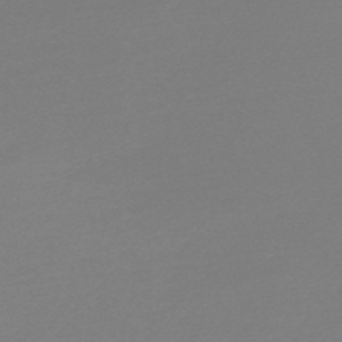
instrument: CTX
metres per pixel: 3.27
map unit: HNb
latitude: -44.6519
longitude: -45.1403
